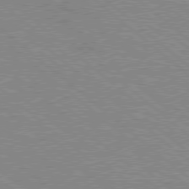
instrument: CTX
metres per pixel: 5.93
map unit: Hpe
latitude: 78.2334
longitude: -160.0633
